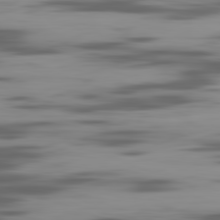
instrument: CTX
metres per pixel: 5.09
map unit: Ap
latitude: -82.0661
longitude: -69.4238
